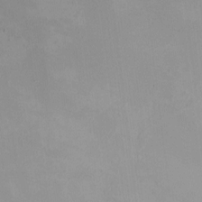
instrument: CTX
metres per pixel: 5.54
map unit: HNhu
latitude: 5.7639
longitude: 10.0283
